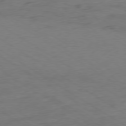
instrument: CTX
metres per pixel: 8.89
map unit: Ap
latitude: -79.6533
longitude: -54.3278
